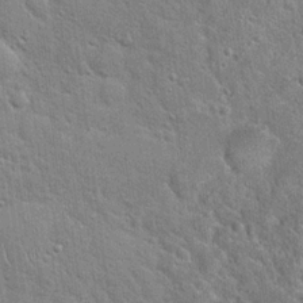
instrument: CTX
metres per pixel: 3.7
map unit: Hto
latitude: 19.5938
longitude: -51.7071
